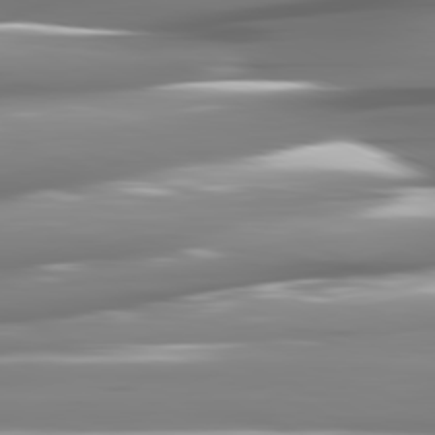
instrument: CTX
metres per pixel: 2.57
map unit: lApd
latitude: 81.6127
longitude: -142.1200
